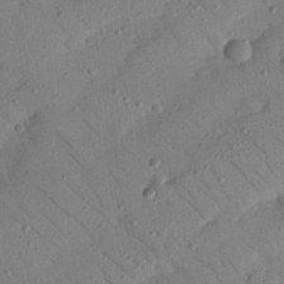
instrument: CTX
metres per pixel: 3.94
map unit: Nhu
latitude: 23.4237
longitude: -73.8206
